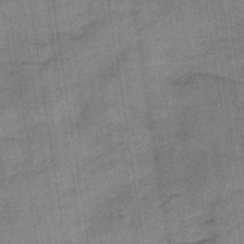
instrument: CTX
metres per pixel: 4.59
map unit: lHb
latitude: -33.6155
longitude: 66.0472
